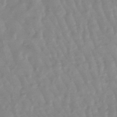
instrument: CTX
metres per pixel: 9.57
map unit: lHb
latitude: -48.4062
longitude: 79.3509
